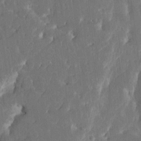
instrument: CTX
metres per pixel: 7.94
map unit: HNhu
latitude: 5.6505
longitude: -6.4601
